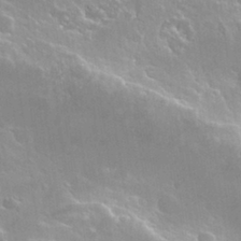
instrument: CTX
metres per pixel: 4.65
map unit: Hto
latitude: 28.3089
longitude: -40.6868
